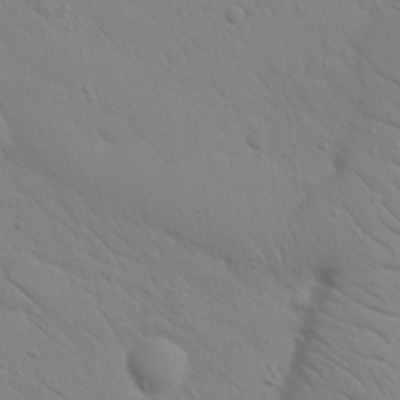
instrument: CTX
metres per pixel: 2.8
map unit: Nhu
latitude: 23.4615
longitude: -74.0633
